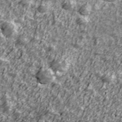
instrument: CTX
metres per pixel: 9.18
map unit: Ave
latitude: 41.9906
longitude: -113.8394
